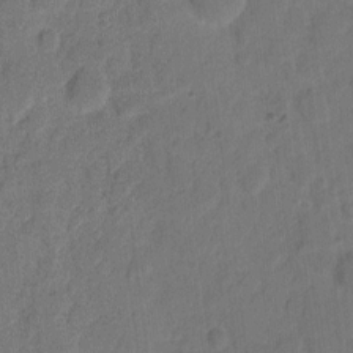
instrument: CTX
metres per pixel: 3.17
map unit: eHh
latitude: 8.7624
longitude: -64.9325
